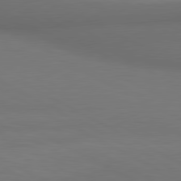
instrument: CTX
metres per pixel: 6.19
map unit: lApd
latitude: 80.7813
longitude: 140.1795
